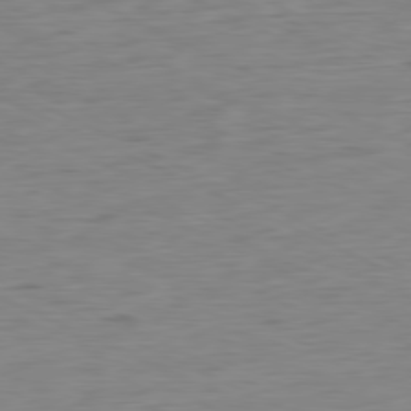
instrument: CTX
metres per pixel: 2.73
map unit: Ap
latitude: -80.6141
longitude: -81.6694
